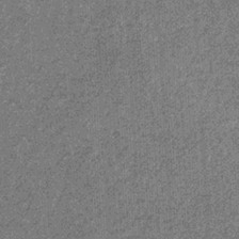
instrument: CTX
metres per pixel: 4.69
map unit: eHb
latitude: -31.8989
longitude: 69.6343
